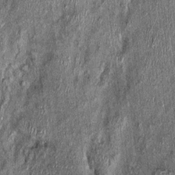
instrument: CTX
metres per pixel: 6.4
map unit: Nhu
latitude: -0.2362
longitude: -15.0459
